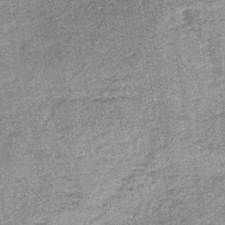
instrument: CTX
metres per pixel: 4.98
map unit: lHb
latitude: -37.3698
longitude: 65.6533
